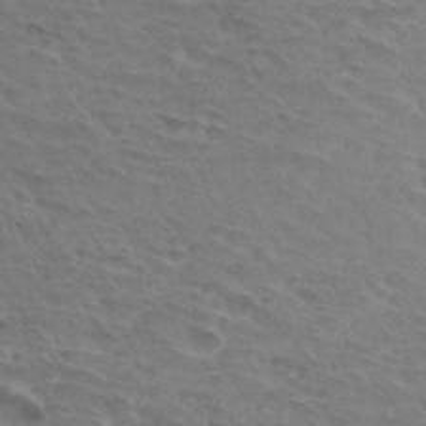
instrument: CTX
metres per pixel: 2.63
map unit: Hto
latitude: 32.7813
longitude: -45.6883
